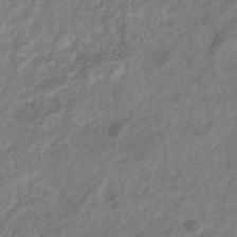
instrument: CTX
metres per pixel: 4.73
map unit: eHb
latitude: -34.4629
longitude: 79.9367
